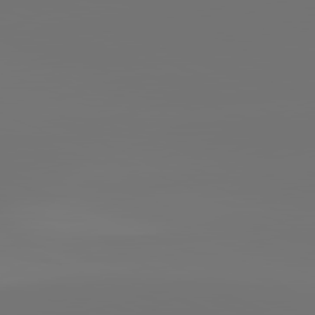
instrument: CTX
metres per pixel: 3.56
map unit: lApd
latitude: 82.0255
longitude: -153.0837
